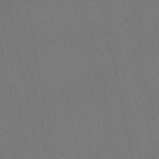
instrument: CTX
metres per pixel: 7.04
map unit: lHb
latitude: -50.6707
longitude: 79.5777
